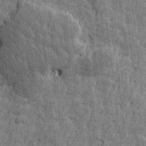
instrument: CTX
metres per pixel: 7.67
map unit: Htu
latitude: -3.4643
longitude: -179.5183
